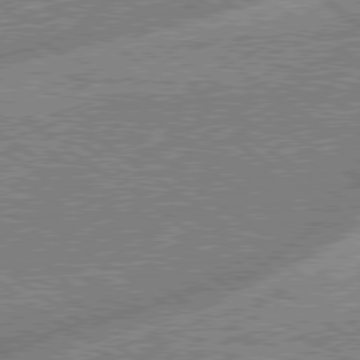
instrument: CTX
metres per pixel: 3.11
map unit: lApd
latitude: 79.0648
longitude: -169.7639
